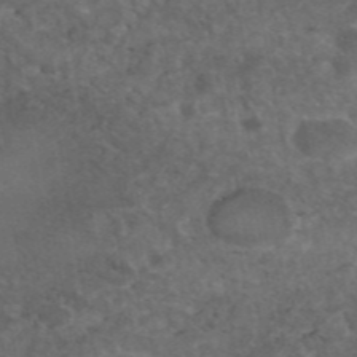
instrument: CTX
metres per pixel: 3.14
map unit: eAb
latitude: 45.4237
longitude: 115.4832
